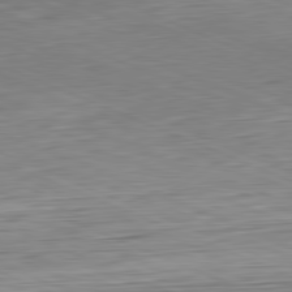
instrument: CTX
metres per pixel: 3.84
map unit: Hpe
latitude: -82.0472
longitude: 14.0094
